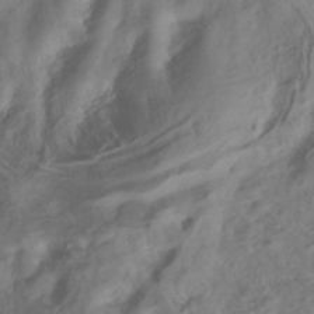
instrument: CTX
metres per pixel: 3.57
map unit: ANa
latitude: -39.2187
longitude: 96.8597
